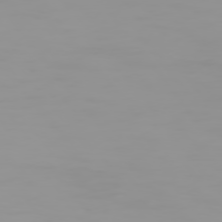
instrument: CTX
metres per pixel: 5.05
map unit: Hpe
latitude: 74.7246
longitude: -129.1781
